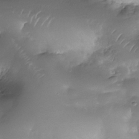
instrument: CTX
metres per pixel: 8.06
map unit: Nhe
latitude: -34.7274
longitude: -145.9339
